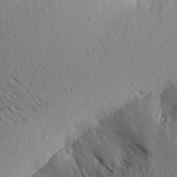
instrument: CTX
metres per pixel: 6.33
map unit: Aa
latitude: 27.5938
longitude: -144.6301
